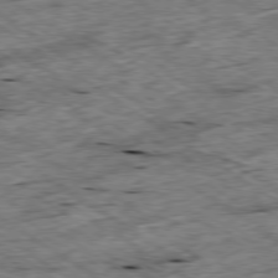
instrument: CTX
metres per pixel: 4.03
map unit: Ap
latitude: -79.5210
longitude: -87.0836
